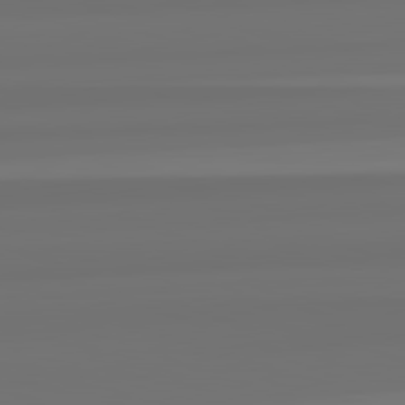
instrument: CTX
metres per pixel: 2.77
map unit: lApd
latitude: 82.4412
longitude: -177.8394
